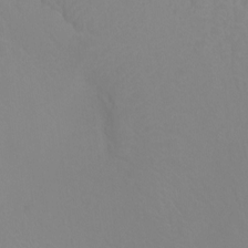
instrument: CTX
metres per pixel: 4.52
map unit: Htu
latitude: -12.1417
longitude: -70.9325
